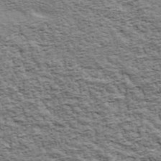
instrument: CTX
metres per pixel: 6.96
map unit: Ave
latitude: 43.0081
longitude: -111.4805
